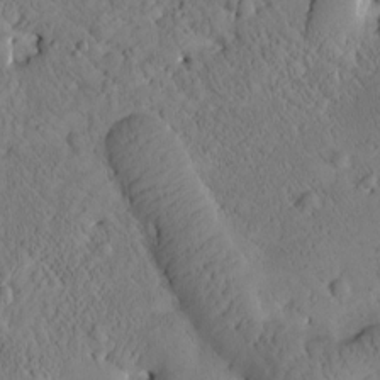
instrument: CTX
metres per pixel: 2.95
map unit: Htu
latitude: 0.7246
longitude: 176.4062
